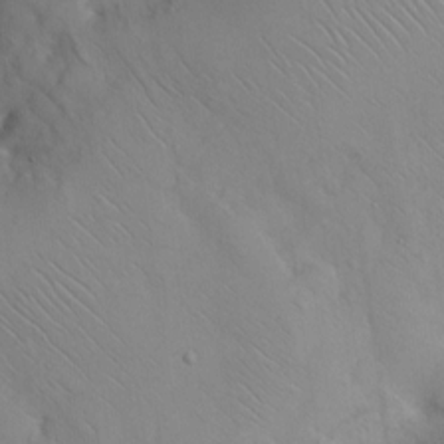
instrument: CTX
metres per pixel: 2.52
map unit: eHh
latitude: 12.0255
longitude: -61.5560
